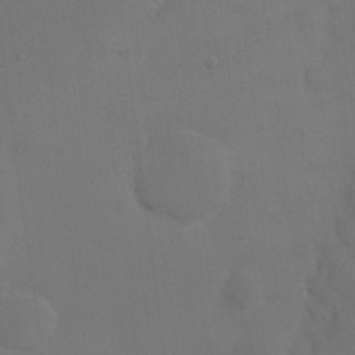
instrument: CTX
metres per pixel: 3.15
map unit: eHh
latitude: 17.7450
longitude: -66.1766
